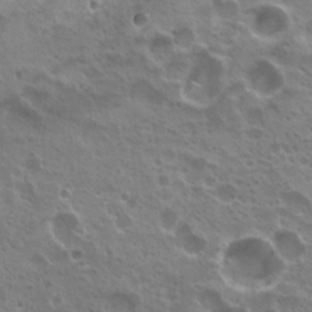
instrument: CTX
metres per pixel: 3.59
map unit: Hto
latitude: 20.7247
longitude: -36.4979
